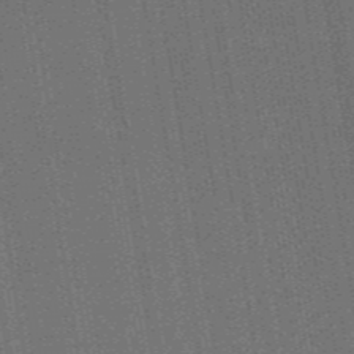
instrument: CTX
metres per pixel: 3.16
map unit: lHb
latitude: -47.4265
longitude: 59.0864
